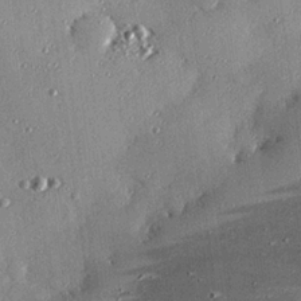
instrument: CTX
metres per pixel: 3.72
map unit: eHh
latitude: 23.8016
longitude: -89.4616
